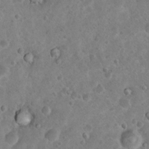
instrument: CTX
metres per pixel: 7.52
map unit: Nhu
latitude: 9.1970
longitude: -22.9325
